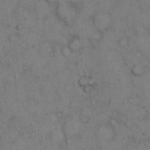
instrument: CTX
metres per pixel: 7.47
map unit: eHh
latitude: 13.0837
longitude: -62.9892
